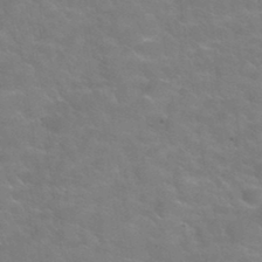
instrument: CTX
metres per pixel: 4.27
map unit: Hto
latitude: 35.0647
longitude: -49.8961
